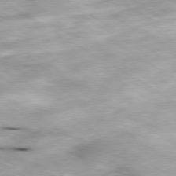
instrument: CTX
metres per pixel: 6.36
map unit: Hpe
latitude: -80.4818
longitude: 22.0661
